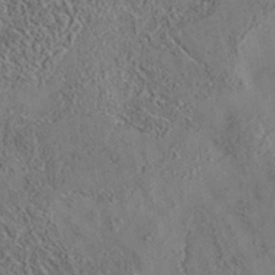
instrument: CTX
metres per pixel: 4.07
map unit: eAb
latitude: 35.5938
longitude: 109.7478
